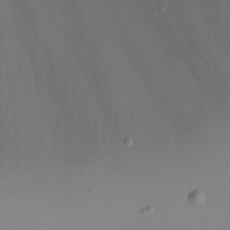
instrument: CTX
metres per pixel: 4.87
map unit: eHh
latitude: -5.2754
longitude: -84.6869
